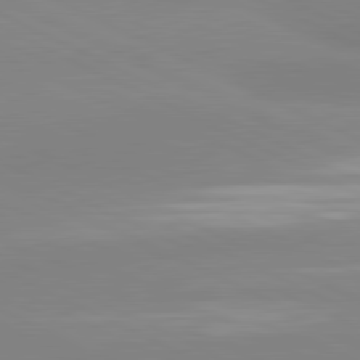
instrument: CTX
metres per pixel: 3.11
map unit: lApd
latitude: 81.4237
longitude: 179.3320
